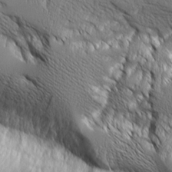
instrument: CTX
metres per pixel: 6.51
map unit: Aa
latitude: 8.8191
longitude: -129.2159
